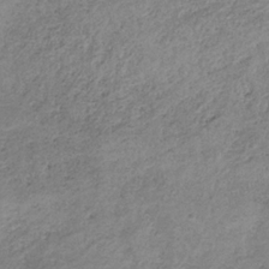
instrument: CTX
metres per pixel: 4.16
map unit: HNb
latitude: -32.1795
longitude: 61.3132
